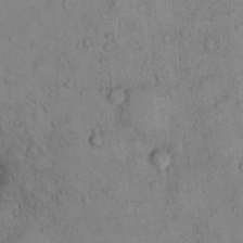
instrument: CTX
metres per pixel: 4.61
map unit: Hto
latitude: 13.4049
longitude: -59.2159
